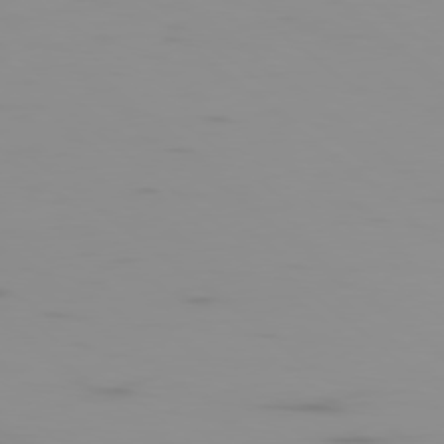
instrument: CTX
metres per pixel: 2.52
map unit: Ap
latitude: -79.3698
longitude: -71.3670
